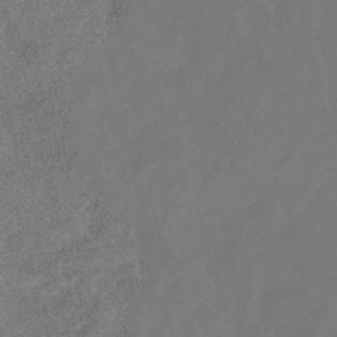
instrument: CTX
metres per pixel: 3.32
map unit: eHb
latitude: -35.8800
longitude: 78.6518
